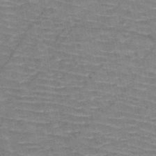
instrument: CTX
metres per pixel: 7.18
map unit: HNb
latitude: -48.0283
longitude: -47.4238
